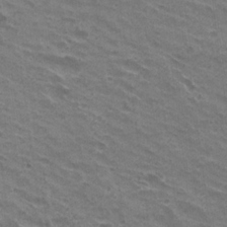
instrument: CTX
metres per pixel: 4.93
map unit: Hto
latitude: 22.6112
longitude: -31.9339
